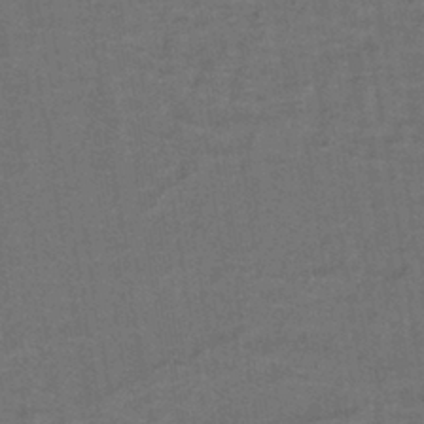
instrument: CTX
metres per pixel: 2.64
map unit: lHb
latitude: -39.4455
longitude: 58.2550
